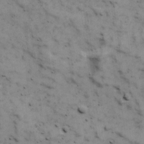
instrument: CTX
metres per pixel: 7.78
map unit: Ave
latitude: 17.2348
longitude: -134.0444
